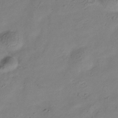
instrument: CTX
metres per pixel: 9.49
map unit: Hve
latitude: -34.8030
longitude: 88.5762
